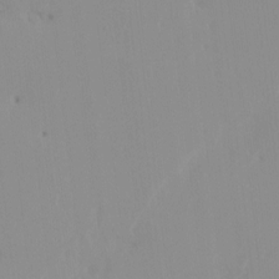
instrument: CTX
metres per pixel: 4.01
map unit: HNhu
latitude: -0.3873
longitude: -6.6113
